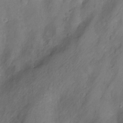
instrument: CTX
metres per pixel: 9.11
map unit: Nhu
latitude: -9.1053
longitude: -43.6694
